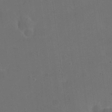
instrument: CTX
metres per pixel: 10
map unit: eHh
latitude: 19.5182
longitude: -65.9528
